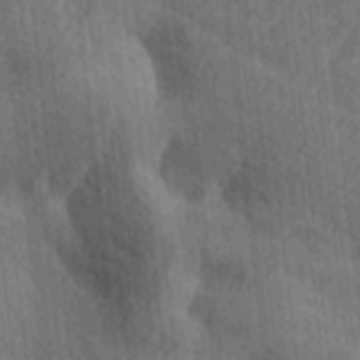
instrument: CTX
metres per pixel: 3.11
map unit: Ave
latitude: -8.9164
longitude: -123.3293
